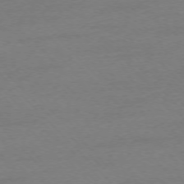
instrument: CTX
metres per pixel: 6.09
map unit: Ap
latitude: -75.1620
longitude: -78.3656
